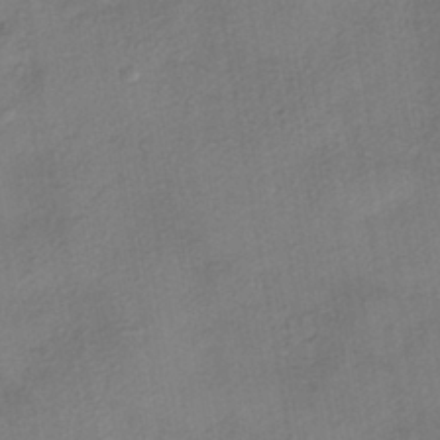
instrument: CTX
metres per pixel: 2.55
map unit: eHh
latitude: -41.4265
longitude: 119.4832
